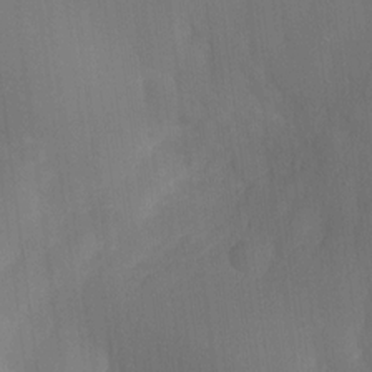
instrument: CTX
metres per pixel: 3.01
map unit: eHh
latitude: -22.3873
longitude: 15.3510
